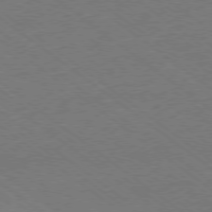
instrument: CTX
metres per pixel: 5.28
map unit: Ap
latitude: -78.9730
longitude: -83.3670
